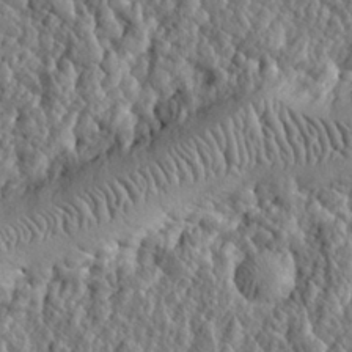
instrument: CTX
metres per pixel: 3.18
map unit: eHh
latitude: 27.8961
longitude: -76.4034
